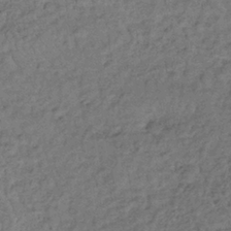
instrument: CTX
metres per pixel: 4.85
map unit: lHb
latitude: -35.8989
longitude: 65.9556
